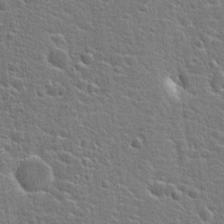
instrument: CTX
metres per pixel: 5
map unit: Hto
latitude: 22.6490
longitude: -44.4412
